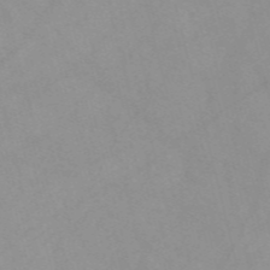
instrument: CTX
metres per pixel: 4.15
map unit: Nve
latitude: -57.4076
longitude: 59.3509
